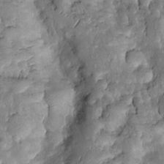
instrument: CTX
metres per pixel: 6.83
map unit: Htu
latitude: -0.6897
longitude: 148.6519
